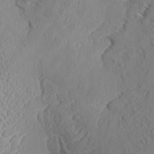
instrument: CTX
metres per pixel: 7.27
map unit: Aa
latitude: 8.8569
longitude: -135.1403
